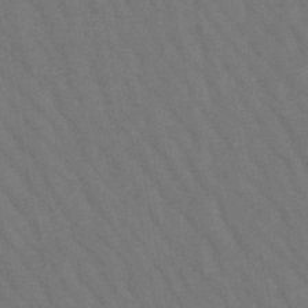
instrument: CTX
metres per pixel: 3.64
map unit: lHb
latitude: -47.5966
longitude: 69.8422
